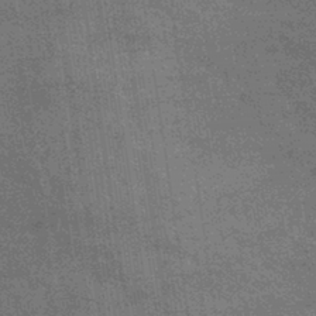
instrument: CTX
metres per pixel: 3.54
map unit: lHb
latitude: -40.0283
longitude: 75.7478
